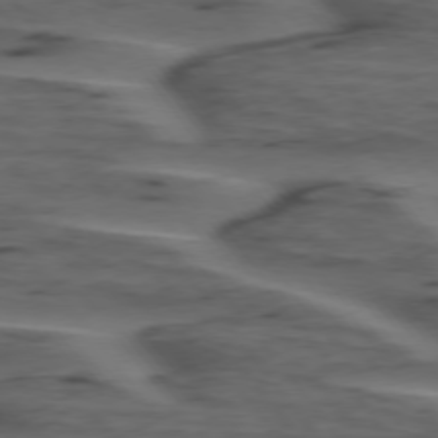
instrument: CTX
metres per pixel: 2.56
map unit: lApd
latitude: 75.4993
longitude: -71.2159
